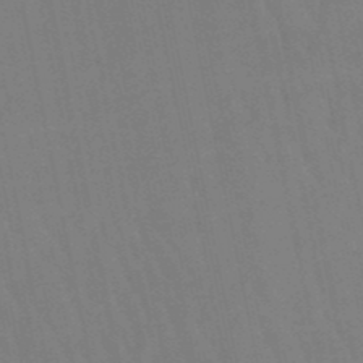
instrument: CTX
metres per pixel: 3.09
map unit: lHb
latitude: -49.9367
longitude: 70.9920
